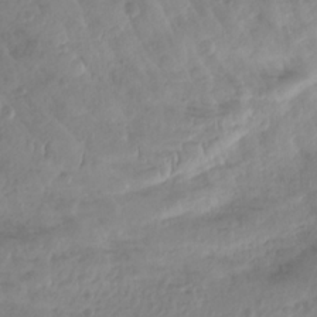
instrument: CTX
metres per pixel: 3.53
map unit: Aa
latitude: -12.0472
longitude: -67.4993
